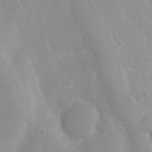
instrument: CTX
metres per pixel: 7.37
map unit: Nhu
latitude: 3.8772
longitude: -26.6869
